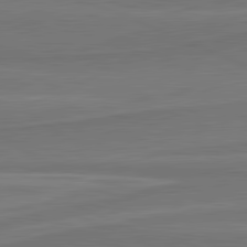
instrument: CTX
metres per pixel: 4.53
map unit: lApd
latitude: 81.8016
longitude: 169.0297
